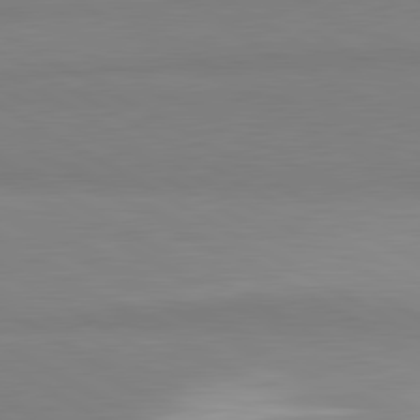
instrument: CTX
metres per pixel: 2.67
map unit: lApd
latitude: 81.3482
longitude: 159.9745
